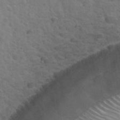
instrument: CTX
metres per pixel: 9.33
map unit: Hto
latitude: 34.3278
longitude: -51.4615
